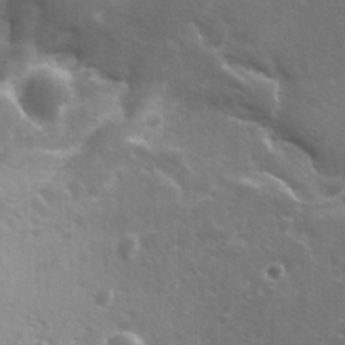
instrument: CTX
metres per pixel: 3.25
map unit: Ave
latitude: 11.3671
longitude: -104.6869
